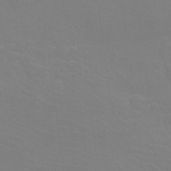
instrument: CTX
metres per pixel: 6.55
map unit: Htu
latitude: -12.4062
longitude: -71.2159
